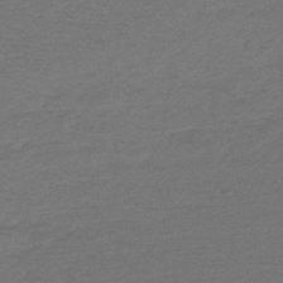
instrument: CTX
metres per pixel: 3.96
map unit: HNb
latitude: -53.3698
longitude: -43.3293
